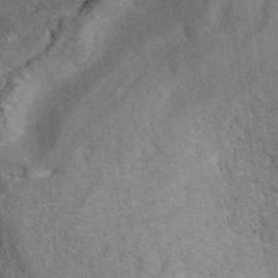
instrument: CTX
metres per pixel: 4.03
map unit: ANa
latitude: 35.9906
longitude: 13.0298
